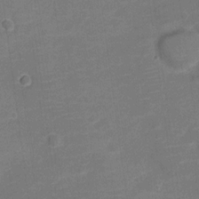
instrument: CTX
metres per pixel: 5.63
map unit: Nve
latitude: -20.9541
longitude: 103.8422
